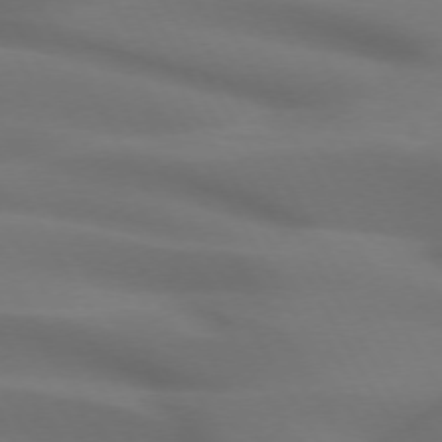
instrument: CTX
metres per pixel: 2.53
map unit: lApd
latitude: 72.5546
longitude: -49.8205
